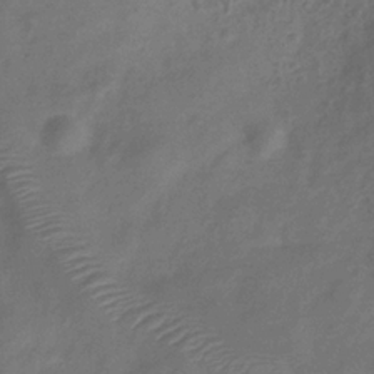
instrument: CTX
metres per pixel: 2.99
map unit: Hve
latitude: -33.0298
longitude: 92.4818
